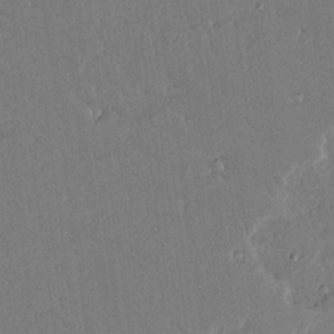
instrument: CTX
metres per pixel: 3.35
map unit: lAvf
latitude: 14.4979
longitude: -127.5749
